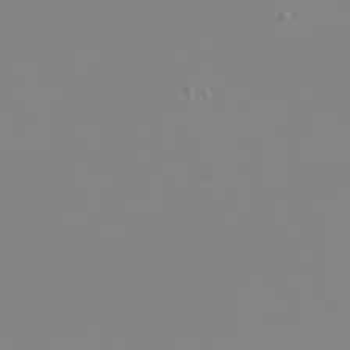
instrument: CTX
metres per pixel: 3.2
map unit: eHh
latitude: -5.6722
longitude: -85.4049
